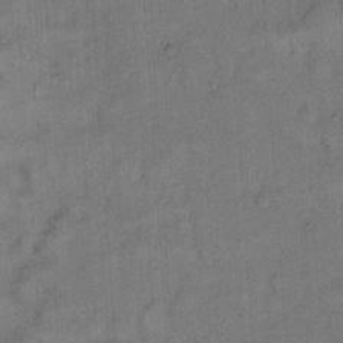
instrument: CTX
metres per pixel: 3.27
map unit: Hto
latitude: 8.2145
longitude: -61.4993
